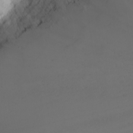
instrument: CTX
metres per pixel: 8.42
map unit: Nhu
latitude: -5.9745
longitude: -90.1956
